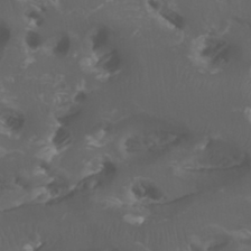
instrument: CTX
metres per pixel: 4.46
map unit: Nhu
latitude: -6.5573
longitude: -76.5356
